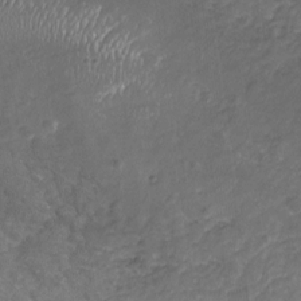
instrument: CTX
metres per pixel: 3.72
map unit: Nhu
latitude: -19.5399
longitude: -56.6868
